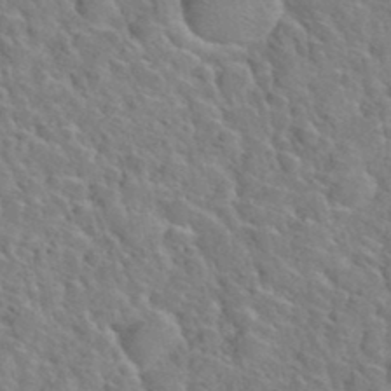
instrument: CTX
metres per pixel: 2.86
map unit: Hto
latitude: 35.8961
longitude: -49.2537
